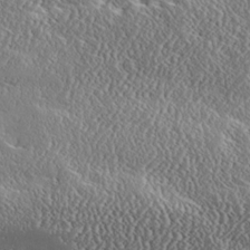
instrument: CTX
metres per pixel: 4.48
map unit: Ave
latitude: 17.7639
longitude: -137.7828
